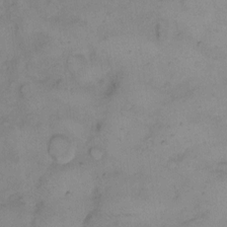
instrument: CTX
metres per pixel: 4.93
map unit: Hto
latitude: 7.3482
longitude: -62.5924
